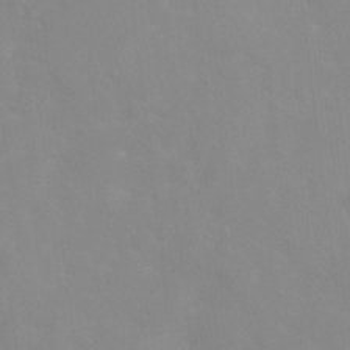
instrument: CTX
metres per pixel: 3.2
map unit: Ht
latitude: 2.8380
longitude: -25.3103
